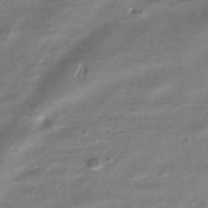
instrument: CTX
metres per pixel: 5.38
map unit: HNhu
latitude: -40.3495
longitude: 100.0094
